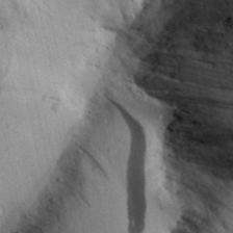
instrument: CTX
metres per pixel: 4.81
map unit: Aa
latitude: 30.5735
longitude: -137.0081
